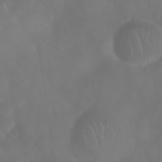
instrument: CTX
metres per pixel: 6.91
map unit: Nhu
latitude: 28.1578
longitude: -65.2537
